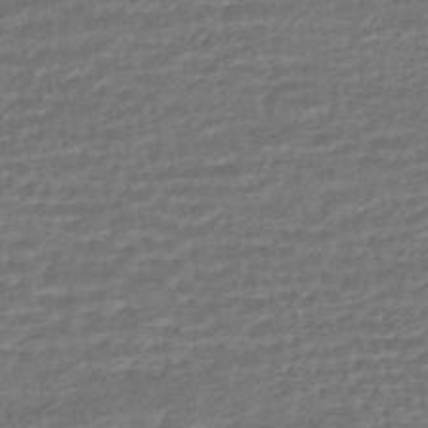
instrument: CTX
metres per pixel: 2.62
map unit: HNhu
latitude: -45.6722
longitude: 102.7841
